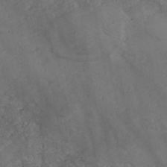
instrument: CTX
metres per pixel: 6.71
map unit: HNb
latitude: -46.2361
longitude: -47.8395
